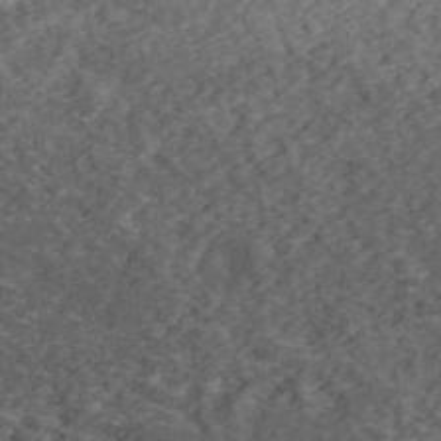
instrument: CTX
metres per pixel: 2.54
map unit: eHh
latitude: 37.6505
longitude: -79.5182
